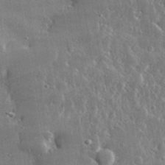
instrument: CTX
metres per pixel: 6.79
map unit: lHvf
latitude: 32.2145
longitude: -90.7435
